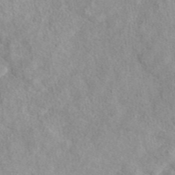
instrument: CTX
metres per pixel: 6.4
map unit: eAb
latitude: 44.3278
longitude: 109.5588
